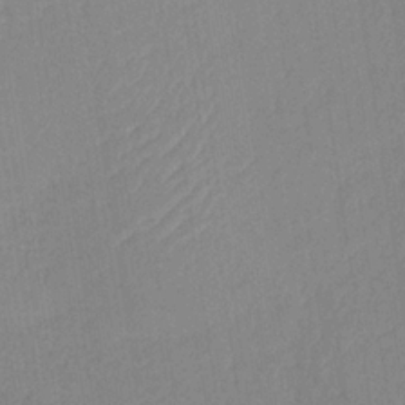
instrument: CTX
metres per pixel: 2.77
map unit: HNb
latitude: -34.1984
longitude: 63.6344
